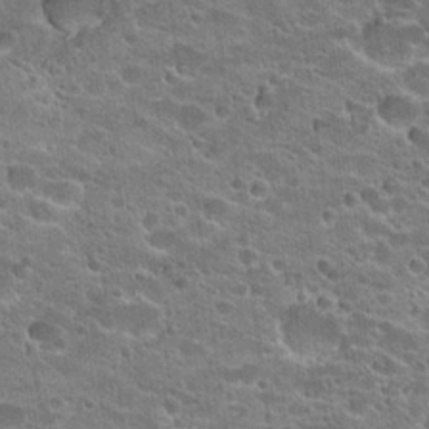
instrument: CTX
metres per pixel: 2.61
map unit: Hto
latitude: 23.0836
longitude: -43.0647
